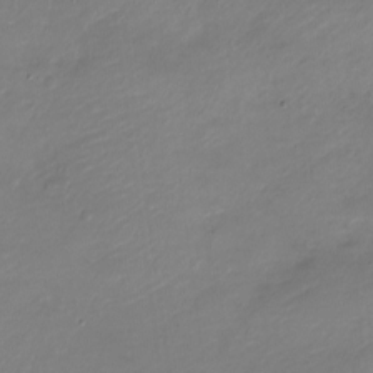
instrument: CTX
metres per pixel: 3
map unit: Nve
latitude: -17.8801
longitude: 107.1620
